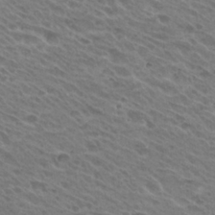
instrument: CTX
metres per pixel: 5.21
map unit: Hto
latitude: 26.3467
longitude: -35.7449
